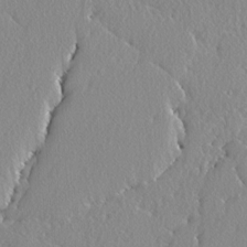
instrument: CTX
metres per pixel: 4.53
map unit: lAvf
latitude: -5.4454
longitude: -109.2159
